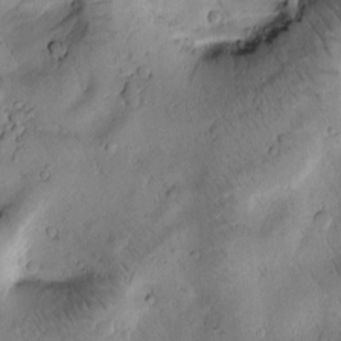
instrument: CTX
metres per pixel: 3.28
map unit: Htu
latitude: -2.9163
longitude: 169.7666
